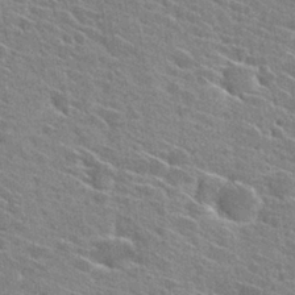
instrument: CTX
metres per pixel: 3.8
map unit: Hto
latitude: 27.1592
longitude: -45.0080
